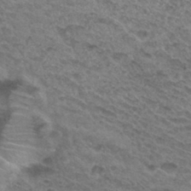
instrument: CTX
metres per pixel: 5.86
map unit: Hto
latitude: 31.5371
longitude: -47.4994
